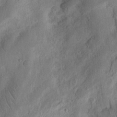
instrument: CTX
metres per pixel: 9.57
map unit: Ht
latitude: 12.0444
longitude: -74.8758
